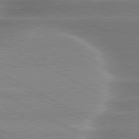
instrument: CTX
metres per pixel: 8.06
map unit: lApd
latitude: 80.1011
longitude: -135.7449
